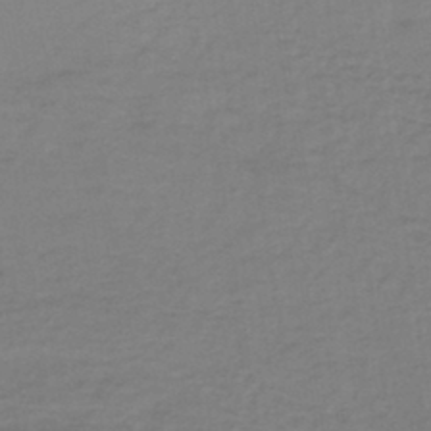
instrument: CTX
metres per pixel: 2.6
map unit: lHb
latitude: -41.8044
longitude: 64.1228
